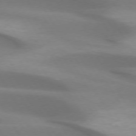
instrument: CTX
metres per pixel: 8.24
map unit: lApd
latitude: 73.8962
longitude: -49.9717
